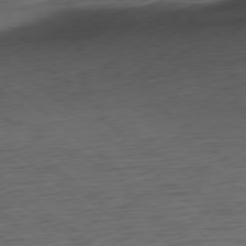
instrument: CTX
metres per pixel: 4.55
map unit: Ap
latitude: -78.6896
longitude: -92.4979
